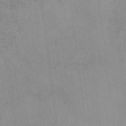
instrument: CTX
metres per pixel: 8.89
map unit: lHvf
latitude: -13.4077
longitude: -102.0444
